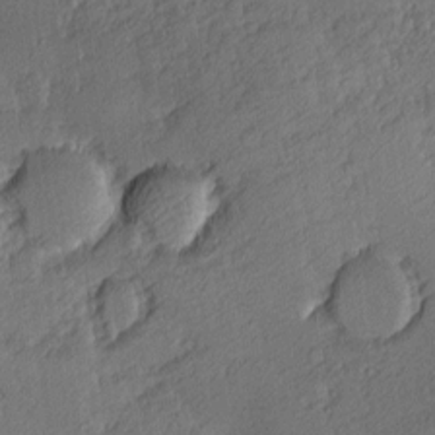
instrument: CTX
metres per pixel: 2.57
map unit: Hve
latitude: 2.6679
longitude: -121.4427
